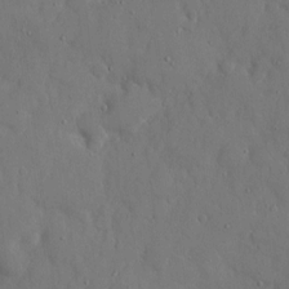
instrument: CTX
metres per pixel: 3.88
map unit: eHh
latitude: 7.6694
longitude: -68.4790
